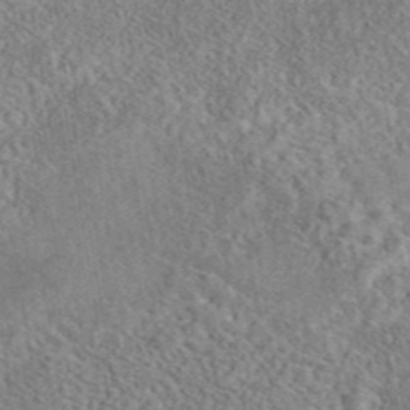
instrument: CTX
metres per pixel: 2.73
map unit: eAb
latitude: 42.4034
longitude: 110.3306
